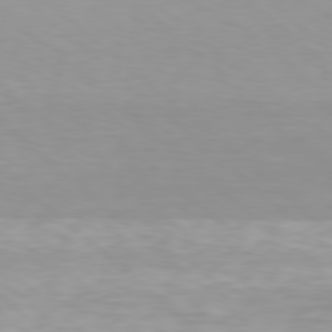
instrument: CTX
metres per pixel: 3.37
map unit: Hpe
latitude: 78.4223
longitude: -170.6490
